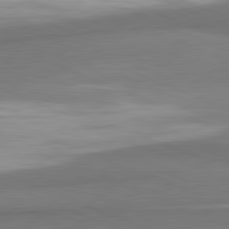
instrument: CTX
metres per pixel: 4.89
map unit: lApd
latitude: 81.6694
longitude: 162.7463
